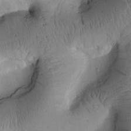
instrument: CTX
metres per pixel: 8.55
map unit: Htu
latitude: 2.4601
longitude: 178.0850
